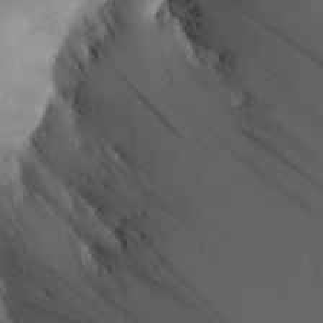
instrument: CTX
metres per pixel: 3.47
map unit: Aa
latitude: 21.9339
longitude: -146.6113
